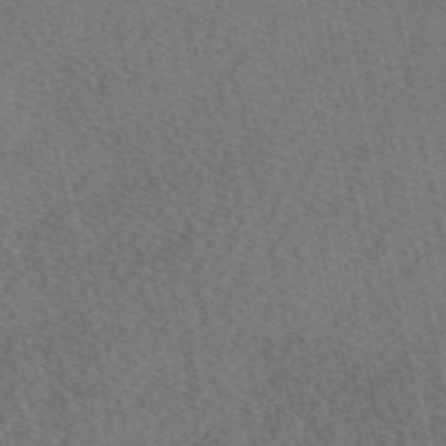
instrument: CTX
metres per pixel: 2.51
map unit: eAb
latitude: 48.4034
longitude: 105.2565
